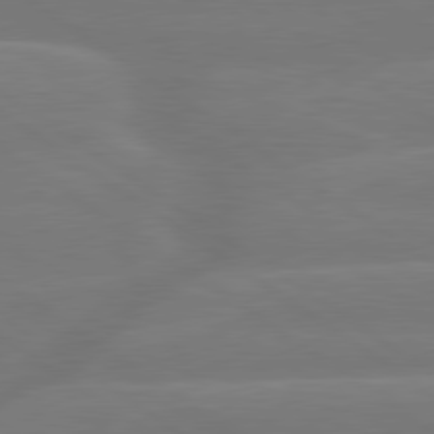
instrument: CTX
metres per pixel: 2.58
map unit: lApd
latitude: 79.7639
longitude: -149.1403
